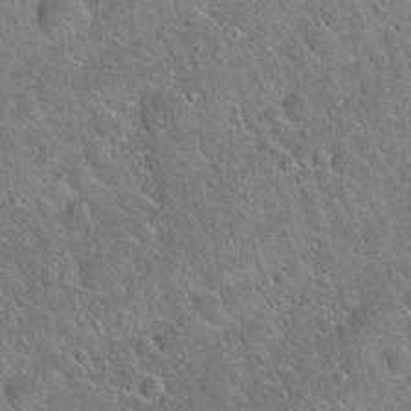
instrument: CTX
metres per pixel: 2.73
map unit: Hto
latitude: 21.0648
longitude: -51.1403
